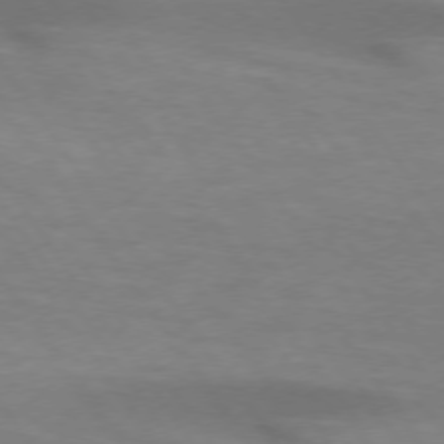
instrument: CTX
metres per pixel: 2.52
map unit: lApd
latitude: 73.9717
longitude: -51.4048
